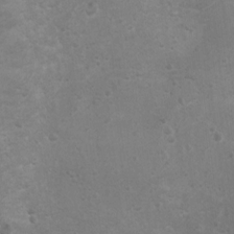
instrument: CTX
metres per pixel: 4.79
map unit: Ht
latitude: 5.0836
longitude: -29.3293
